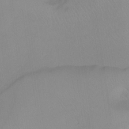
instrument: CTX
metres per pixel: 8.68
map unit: Ht
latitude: -6.8786
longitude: -30.2523
